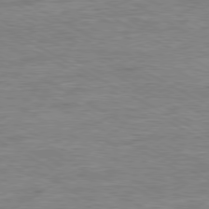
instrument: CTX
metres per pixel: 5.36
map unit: Ap
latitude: -80.5952
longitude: -77.2159
